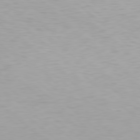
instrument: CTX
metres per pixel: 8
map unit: Hpe
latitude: 78.4412
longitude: -170.7624
